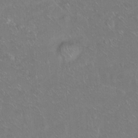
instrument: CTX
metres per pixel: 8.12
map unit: Ht
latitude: -6.9352
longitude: -37.5182
